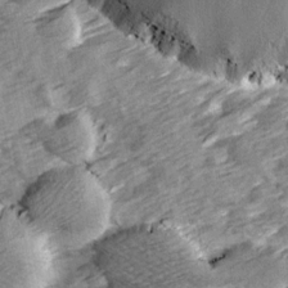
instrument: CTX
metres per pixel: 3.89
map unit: Ave
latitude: 14.8380
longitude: -104.2523
